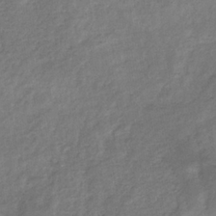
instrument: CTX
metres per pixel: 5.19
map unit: eHb
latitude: -34.5385
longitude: 75.5588
